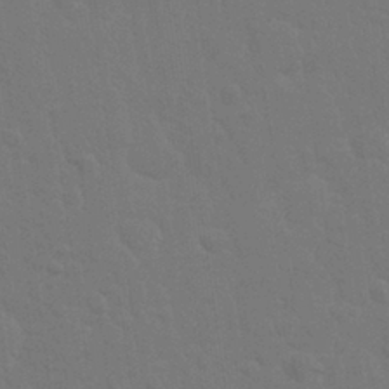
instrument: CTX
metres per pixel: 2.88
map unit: Nhu
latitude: 28.6868
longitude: -64.5735
